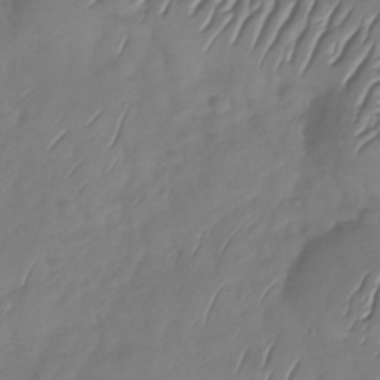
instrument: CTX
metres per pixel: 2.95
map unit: Nhu
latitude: -29.1242
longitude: -59.1592
